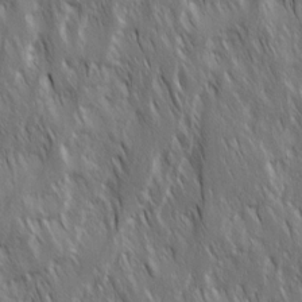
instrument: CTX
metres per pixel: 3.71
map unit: Ave
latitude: 15.1970
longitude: -134.3845
